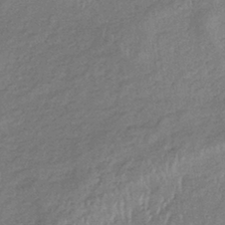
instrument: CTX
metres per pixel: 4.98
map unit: lHb
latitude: -35.3321
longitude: 68.9541
